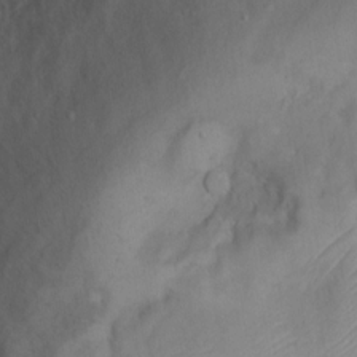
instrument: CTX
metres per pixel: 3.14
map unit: Hto
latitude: 14.0822
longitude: -61.8583
